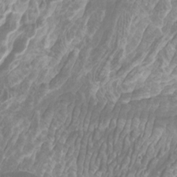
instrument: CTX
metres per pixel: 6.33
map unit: Htu
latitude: -10.8030
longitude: -73.8583
